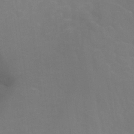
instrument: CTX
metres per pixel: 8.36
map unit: Nhu
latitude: 25.4804
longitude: -54.1578
